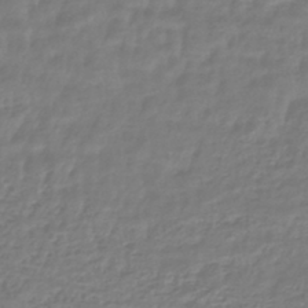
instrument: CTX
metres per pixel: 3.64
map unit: lHb
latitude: -43.6343
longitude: 70.1984
